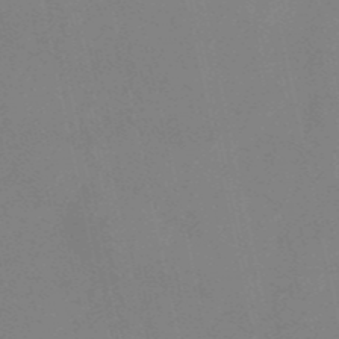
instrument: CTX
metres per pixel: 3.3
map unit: HNb
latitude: -52.5573
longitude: -49.6505
